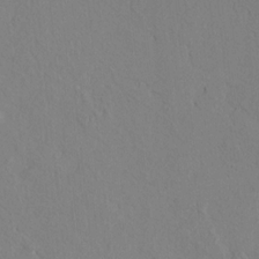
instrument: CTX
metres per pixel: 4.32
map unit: lAvf
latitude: 8.0633
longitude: 165.8989
